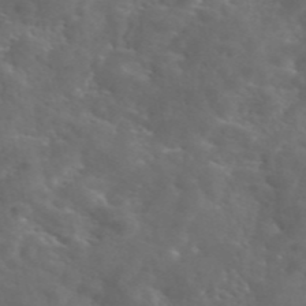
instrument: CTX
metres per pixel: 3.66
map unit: eAb
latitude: 45.9528
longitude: 125.3510
